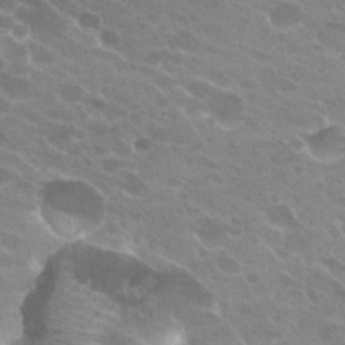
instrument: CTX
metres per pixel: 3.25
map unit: Hto
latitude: 26.2901
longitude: -36.4412
